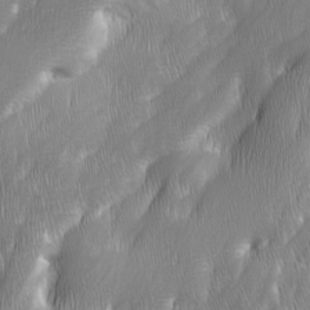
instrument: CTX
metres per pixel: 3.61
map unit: Ave
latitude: 9.4804
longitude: -105.9150
